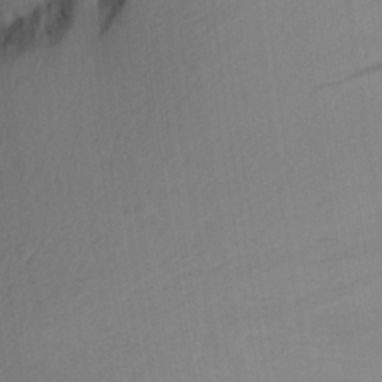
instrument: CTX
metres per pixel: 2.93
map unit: Aa
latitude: 27.3293
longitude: -136.3656
